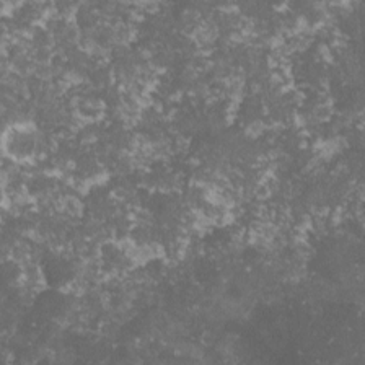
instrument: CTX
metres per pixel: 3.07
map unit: lHvf
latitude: -16.5574
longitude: -99.4804
